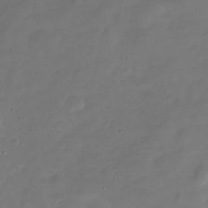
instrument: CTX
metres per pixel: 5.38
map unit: Hve
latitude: -31.1431
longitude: 92.2362
